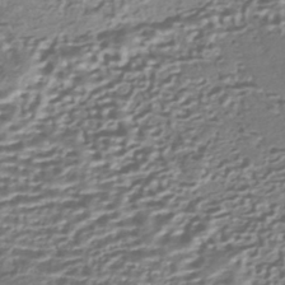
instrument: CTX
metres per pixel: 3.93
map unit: HNhu
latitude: -43.4832
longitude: 98.4818
